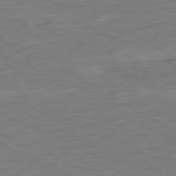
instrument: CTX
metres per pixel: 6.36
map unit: Ap
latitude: -81.5021
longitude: -60.3656
